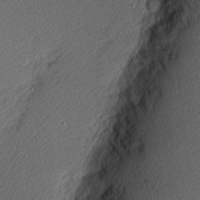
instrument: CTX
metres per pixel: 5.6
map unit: Nhu
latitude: 1.2537
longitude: -77.5371
